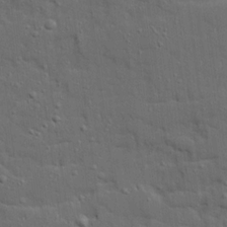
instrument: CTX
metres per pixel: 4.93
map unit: Ave
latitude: 19.6127
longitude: -128.6679
